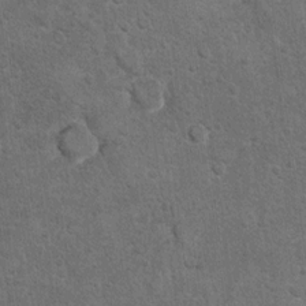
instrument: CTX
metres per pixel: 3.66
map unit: Hto
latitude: 10.4034
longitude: -36.0255
